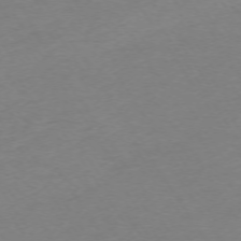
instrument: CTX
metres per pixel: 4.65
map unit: Ap
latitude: -73.7666
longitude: -85.9339
